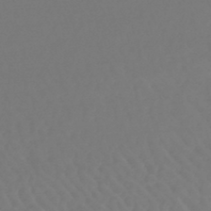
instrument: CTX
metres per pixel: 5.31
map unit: lHb
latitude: -45.0109
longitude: 68.8597
